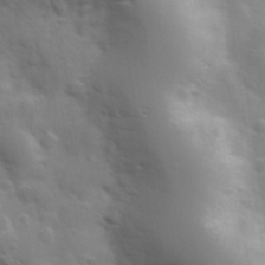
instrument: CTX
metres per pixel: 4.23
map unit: Hve
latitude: 31.1781
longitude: 150.5007
